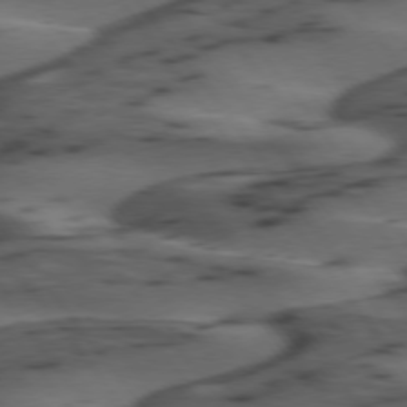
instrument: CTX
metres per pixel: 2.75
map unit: lApd
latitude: 74.9892
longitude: -70.9891
